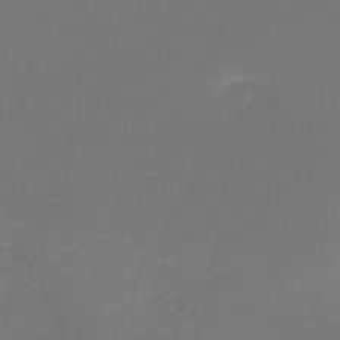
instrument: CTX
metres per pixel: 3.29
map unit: lHb
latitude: -43.6154
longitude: 63.5210
